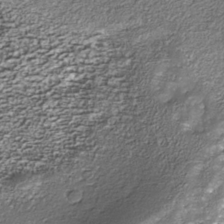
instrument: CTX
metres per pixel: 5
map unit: Nhe
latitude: -36.5384
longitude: -87.3293
